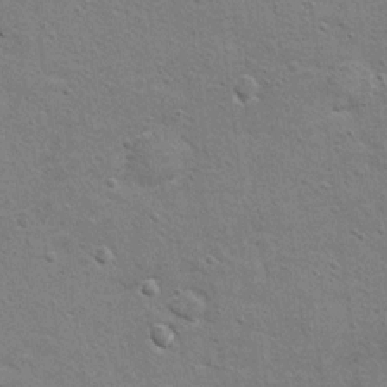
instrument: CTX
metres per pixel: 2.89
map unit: Hto
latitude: 11.2537
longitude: -37.0647
